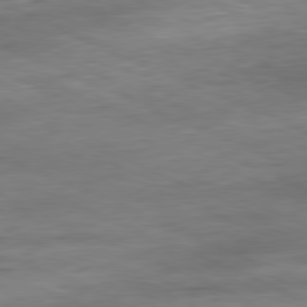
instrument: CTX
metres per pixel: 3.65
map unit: Ap
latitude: -81.5777
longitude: -86.9891
